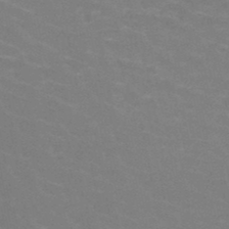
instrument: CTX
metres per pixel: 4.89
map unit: HNb
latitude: -47.7288
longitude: -46.1956
